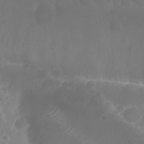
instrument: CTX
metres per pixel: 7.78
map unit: Nhu
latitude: 29.1970
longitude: -55.9906
